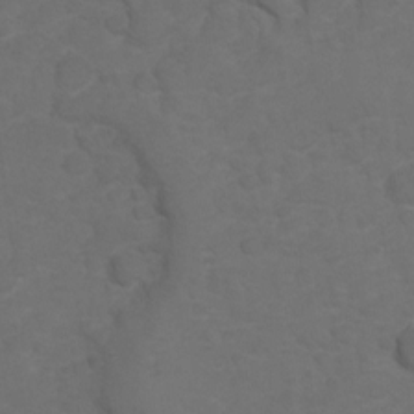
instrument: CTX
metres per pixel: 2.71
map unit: Hto
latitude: 5.2348
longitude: -30.7058
